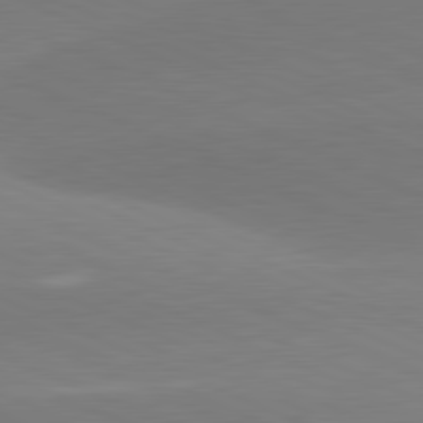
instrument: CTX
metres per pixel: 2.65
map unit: lApd
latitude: 81.6127
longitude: -155.6694
